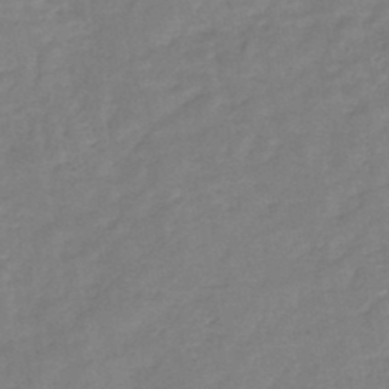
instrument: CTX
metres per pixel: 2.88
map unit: HNb
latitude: -43.9745
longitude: -39.5560
